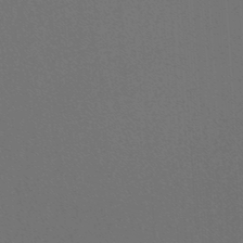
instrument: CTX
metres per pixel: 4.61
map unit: lHb
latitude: -47.8044
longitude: 63.8422
